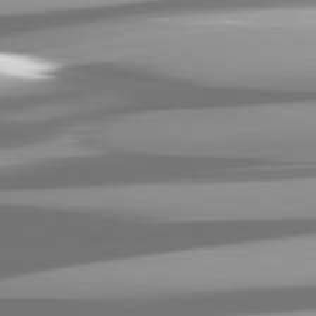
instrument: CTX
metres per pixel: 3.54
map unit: lApd
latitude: 81.7072
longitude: -147.4427
